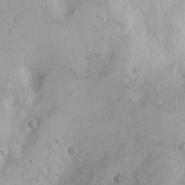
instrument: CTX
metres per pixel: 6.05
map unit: Nhu
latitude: -1.4455
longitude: -73.8017
